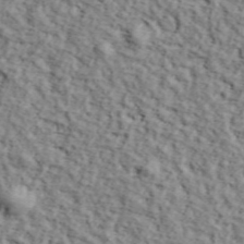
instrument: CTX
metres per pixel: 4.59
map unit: lHvf
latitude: 38.1011
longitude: -86.8380
